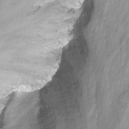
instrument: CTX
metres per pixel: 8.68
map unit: Nhu
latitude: -13.9556
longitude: -54.4412
